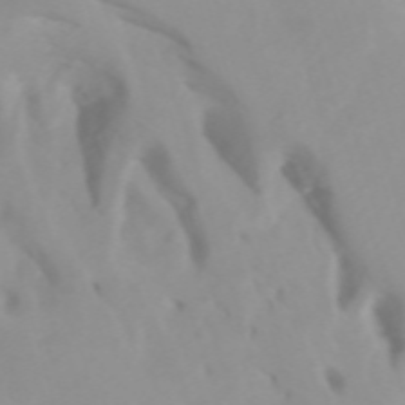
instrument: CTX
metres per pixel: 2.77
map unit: Htu
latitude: -4.7841
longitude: 137.4265
